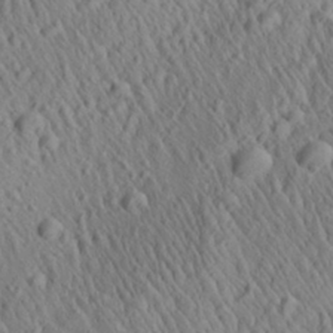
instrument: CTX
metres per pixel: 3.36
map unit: Aa
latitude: 27.2348
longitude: -141.2159
